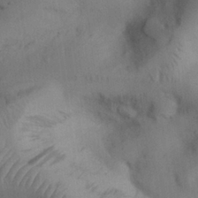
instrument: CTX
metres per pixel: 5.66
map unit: Nhu
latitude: 26.5546
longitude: -70.8569
